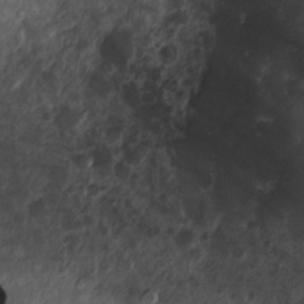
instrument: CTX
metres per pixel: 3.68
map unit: Htu
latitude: -5.0108
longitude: 156.4818
